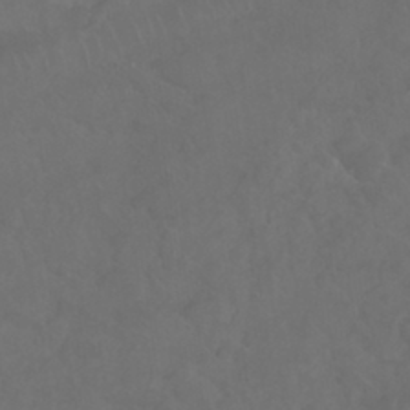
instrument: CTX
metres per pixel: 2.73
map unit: Nhu
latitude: 24.4978
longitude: -62.4034
